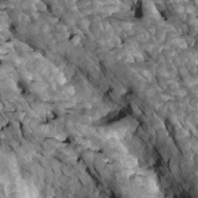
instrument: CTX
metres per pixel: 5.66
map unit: Htu
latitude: 1.4426
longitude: 144.7652
